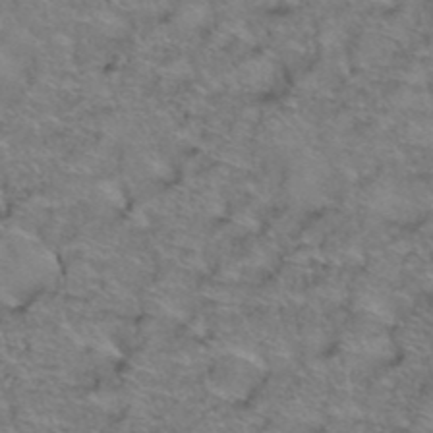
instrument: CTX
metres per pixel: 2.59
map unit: Hto
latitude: 39.3293
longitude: -44.4034
